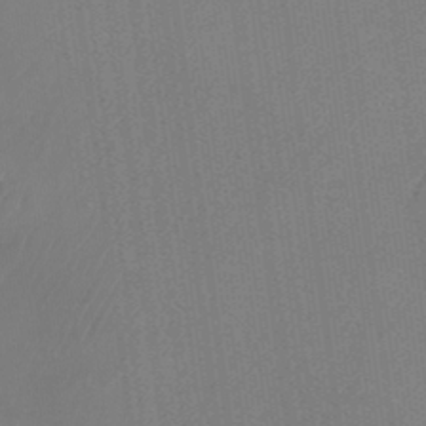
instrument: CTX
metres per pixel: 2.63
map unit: Nhu
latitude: -27.3698
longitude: -71.3670
